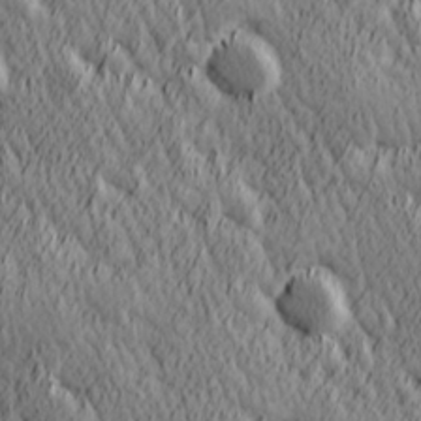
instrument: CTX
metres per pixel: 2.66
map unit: Hve
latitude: 25.9339
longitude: 145.8045
